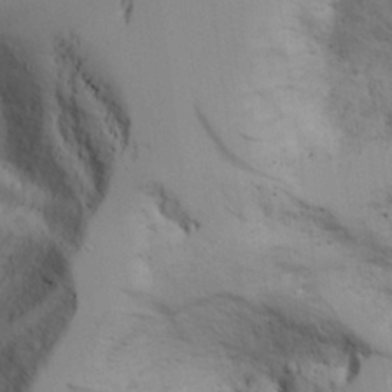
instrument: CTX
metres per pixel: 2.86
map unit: Aa
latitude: 25.5938
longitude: -131.9906
